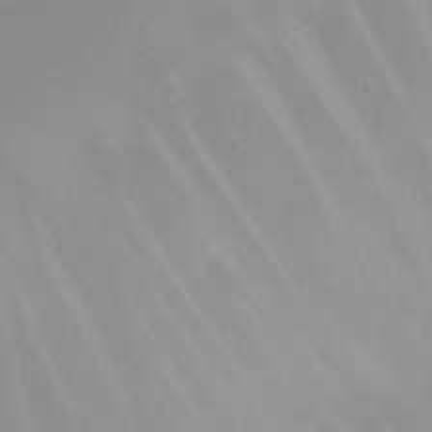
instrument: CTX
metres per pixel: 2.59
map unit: Nhu
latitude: 22.0633
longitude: -64.0444
